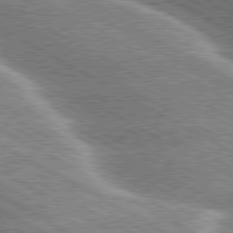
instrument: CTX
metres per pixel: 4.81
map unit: lApd
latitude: 80.0255
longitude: -121.5371
